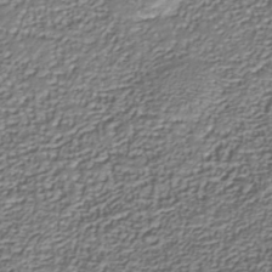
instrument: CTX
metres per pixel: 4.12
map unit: Nhu
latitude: -38.8786
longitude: -86.0633
